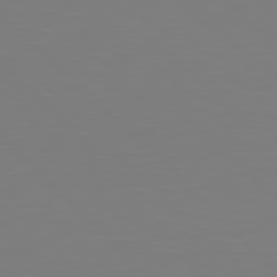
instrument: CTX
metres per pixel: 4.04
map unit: Hpe
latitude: 77.2726
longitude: -176.7624
